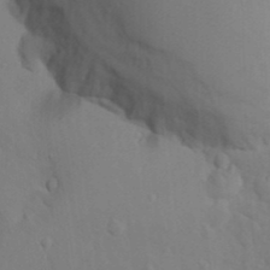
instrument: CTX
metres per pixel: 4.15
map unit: Nhu
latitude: 13.1592
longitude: -28.1389
